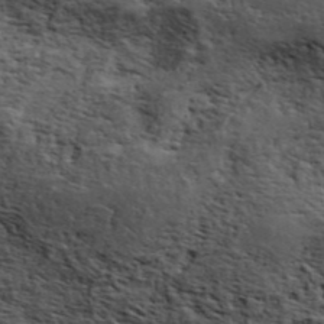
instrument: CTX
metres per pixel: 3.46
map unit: ANa
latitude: 43.1970
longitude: 48.4818
